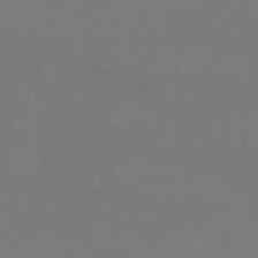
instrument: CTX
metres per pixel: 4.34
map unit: lHb
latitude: -38.6330
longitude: 74.4440
